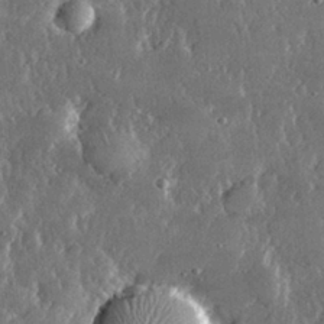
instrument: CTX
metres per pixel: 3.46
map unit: lHvf
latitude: 31.0648
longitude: -91.9150
